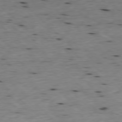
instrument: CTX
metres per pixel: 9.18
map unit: Ap
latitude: -77.7100
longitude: -89.3104
